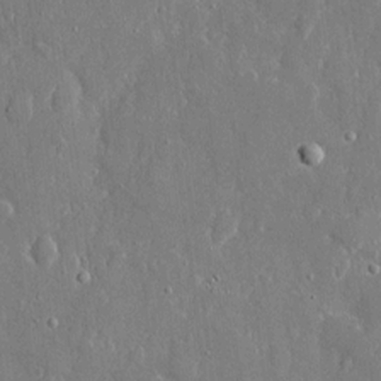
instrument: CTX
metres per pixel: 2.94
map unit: eHh
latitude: 8.5924
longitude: -69.4804
